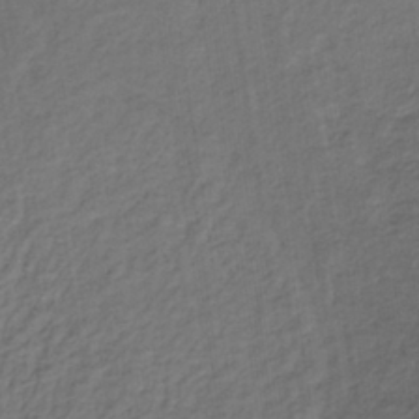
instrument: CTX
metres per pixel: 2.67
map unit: lHb
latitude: -37.2942
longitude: 69.3509
